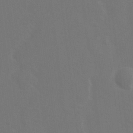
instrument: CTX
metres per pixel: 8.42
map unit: Ave
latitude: 1.1214
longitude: -112.5546
